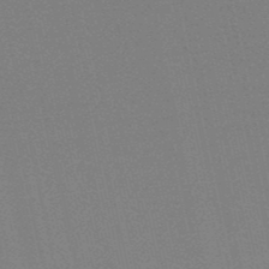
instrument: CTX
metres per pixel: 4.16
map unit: HNb
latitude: -50.2173
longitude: -52.1767
